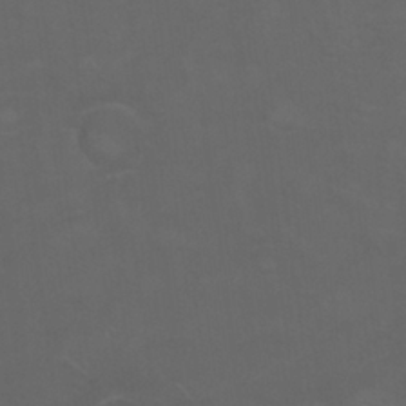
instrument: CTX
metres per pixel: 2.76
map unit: Nhu
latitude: 26.0822
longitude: -54.1011
